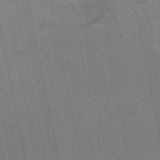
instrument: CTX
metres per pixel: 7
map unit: HNb
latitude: -53.0864
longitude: -46.6113
